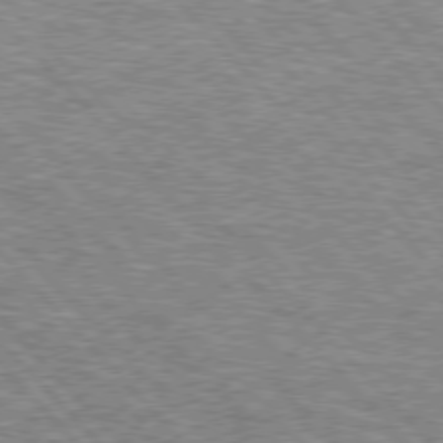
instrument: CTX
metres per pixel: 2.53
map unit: lApd
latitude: 76.2333
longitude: -75.2159
